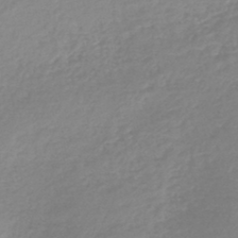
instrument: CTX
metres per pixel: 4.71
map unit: lHb
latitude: -44.0850
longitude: 69.9556
